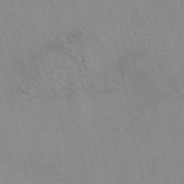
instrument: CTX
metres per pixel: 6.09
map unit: eAb
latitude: 49.7639
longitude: 106.6519
